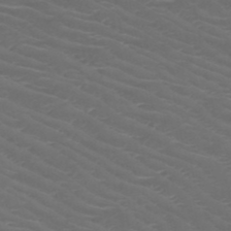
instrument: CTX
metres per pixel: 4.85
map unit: HNb
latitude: -49.4644
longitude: -46.5924
